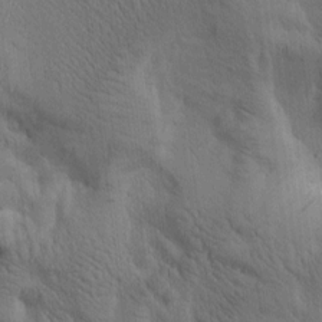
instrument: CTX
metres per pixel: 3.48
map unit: Htu
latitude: -1.8801
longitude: 170.0472
